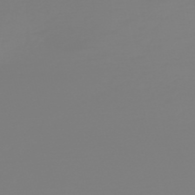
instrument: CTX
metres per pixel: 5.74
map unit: HNb
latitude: -52.5195
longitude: -38.3278
